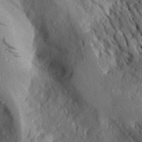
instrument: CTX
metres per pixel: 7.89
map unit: Aa
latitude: 28.4979
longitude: -133.0270
